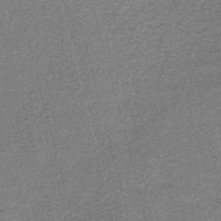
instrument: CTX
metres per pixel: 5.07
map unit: lHb
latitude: -43.7099
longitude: 56.0850
